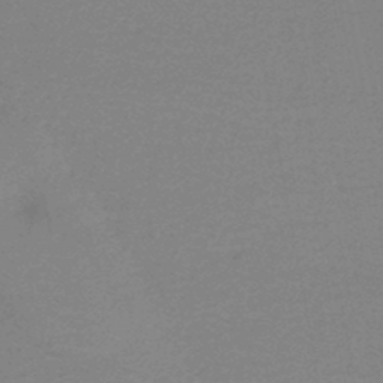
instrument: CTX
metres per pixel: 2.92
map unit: HNb
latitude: -46.4818
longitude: -39.7450
